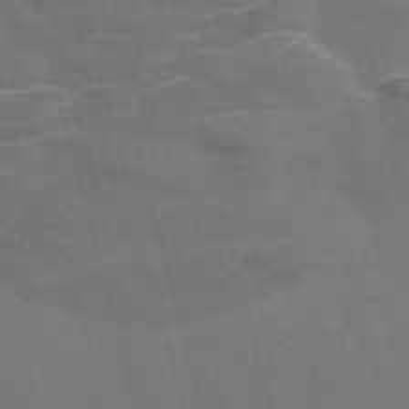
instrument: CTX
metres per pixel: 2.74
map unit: Nve
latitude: -58.4251
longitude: 65.4266
